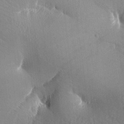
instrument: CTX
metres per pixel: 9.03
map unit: lAa
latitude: -7.7477
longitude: -124.9136
